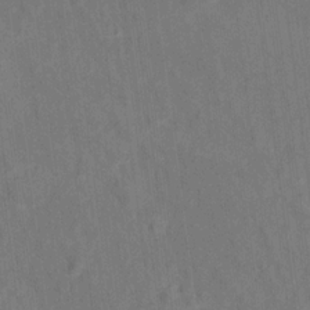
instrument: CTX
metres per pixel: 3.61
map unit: Hto
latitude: 14.7436
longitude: -36.1767
